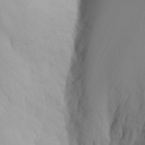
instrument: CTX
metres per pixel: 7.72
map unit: Nhu
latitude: -7.0297
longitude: -88.7247
